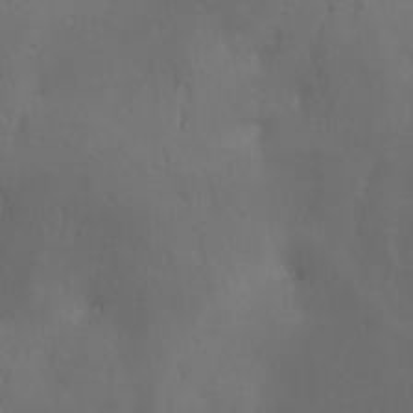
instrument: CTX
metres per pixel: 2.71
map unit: Ave
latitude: 1.8961
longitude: -112.9325
